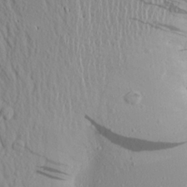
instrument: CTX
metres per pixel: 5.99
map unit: Aa
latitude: 17.2159
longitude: -148.0444
